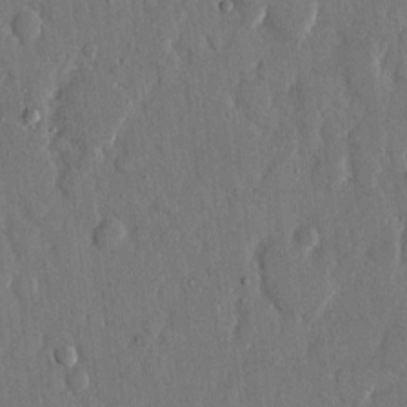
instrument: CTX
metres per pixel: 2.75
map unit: eHh
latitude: 14.0633
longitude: -70.1200
